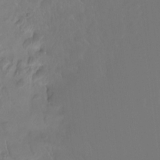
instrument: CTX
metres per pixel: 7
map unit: Ht
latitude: -16.0661
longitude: -44.3278
